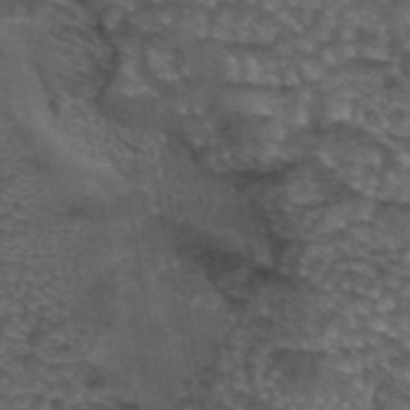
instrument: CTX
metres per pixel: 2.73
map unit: eAb
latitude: 43.9717
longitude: 105.0108
